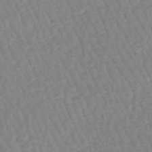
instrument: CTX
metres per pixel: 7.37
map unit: lHb
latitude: -44.3873
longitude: 74.4629
